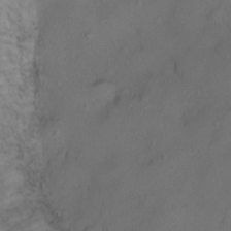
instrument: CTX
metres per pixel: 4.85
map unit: Ht
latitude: 0.0822
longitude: -35.0647
